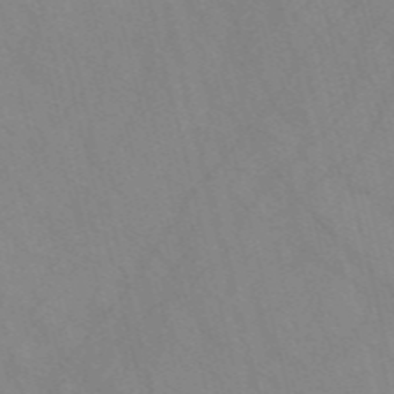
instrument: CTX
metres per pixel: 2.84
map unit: Nve
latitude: -57.4454
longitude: 63.4832
